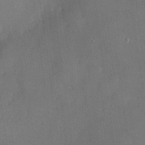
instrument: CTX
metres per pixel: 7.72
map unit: lHvf
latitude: 22.0822
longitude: 145.4266
